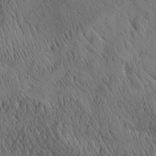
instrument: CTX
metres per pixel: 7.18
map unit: Aa
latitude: 26.5735
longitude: -141.4615
